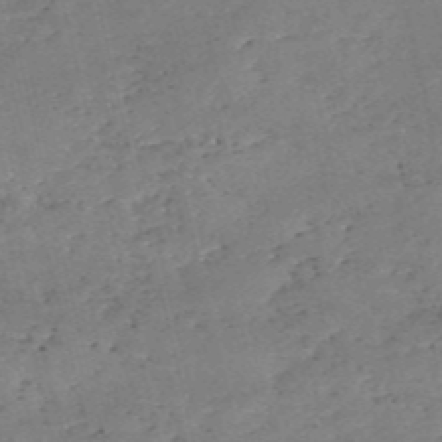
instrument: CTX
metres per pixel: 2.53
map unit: eHh
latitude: -55.1809
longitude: -91.1592
